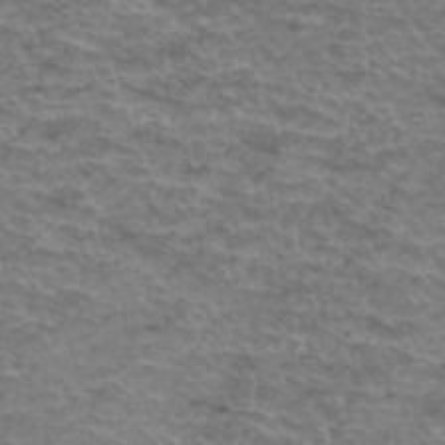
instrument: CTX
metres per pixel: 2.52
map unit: Hto
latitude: 37.5560
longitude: -41.9528
